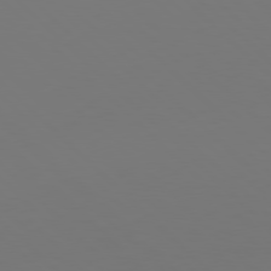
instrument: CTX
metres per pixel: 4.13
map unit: Hpe
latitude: 77.9528
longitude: -175.1025
